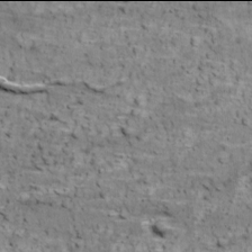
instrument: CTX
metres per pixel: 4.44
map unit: Ave
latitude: 17.9906
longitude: -134.1389
